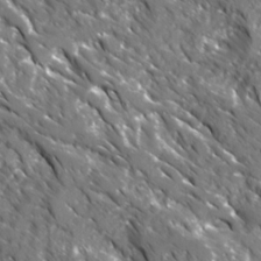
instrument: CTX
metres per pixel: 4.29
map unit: Ave
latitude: 16.4790
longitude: -130.9514
